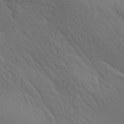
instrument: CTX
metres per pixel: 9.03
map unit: lAa
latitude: 21.3482
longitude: -138.3278
